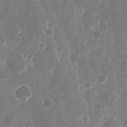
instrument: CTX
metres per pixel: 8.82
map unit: eHh
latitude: 12.4223
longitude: -72.9325
